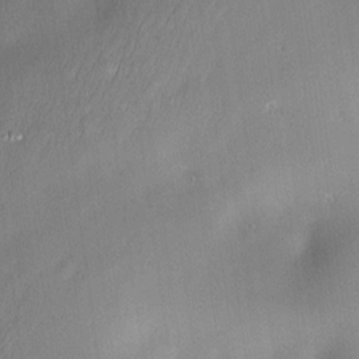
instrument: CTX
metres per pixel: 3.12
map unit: Nve
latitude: -23.2187
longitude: -138.6301
